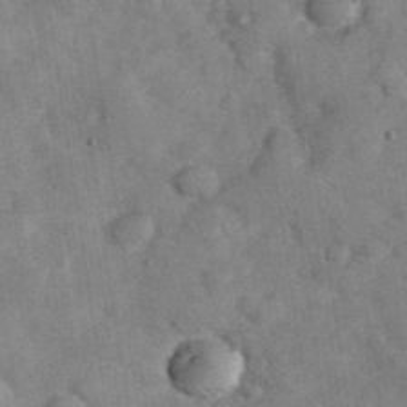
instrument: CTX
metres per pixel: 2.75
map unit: eHh
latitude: 37.7261
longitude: -67.3103
